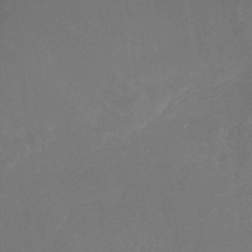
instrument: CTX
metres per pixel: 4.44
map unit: lHb
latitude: -31.4076
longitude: 64.3495
